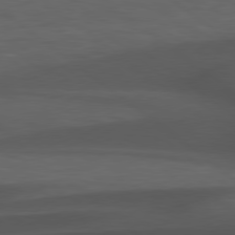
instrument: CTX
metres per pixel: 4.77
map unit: Hpe
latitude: 78.8569
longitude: -162.7247
